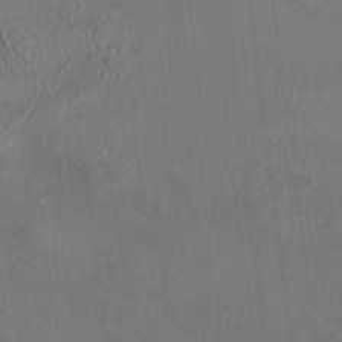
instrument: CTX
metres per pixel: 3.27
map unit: HNhu
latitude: 5.8394
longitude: 7.2376
